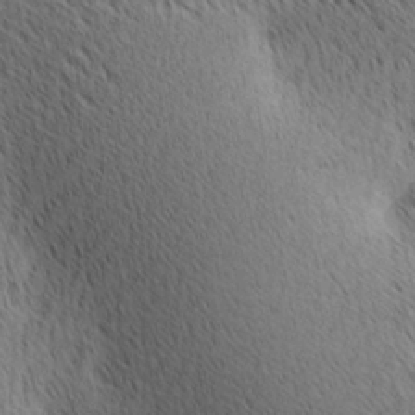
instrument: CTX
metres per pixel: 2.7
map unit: lAa
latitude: 10.6302
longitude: -107.8205
